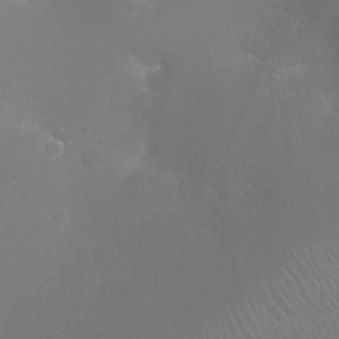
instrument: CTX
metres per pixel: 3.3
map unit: Ht
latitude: -2.7841
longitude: -25.0458
